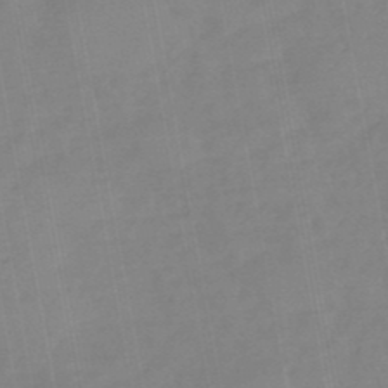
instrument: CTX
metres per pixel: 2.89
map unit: HNb
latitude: -49.9367
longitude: -38.8380
